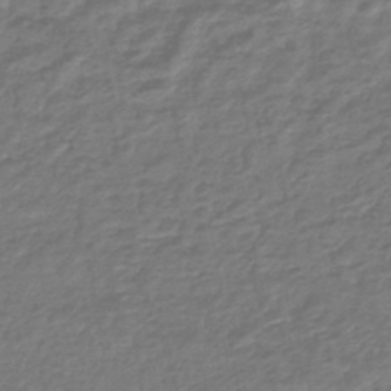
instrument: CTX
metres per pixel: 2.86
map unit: HNhu
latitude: -46.0850
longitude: 96.6519
